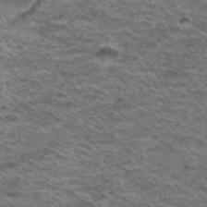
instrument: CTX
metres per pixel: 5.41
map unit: Hto
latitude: 37.8772
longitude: -43.7072
